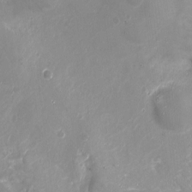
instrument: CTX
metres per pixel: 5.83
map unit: Nhu
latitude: -13.1809
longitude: -39.4615
